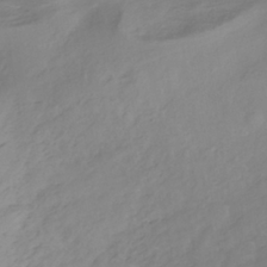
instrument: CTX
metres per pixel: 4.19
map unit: ANa
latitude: -37.7288
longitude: 97.8800
